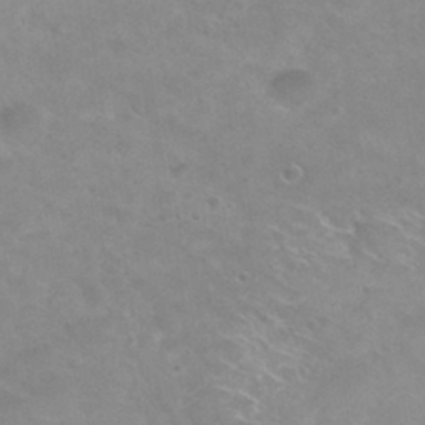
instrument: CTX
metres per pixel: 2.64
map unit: Hto
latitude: 31.5183
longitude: -47.8395
